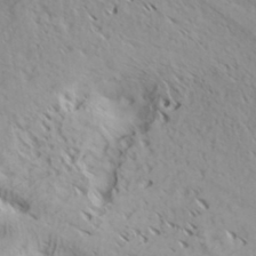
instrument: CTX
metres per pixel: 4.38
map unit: Hve
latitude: 32.2900
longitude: 148.8408
